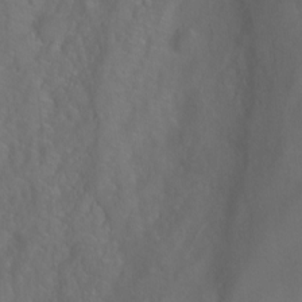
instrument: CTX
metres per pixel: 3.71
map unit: Ht
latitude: 0.0444
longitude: -32.7813
